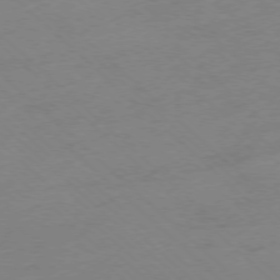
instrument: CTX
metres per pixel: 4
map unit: Ap
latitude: -77.2943
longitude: -63.8584
